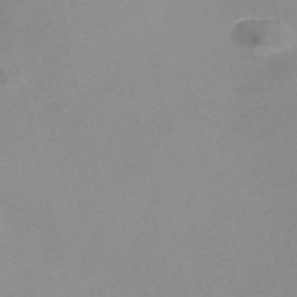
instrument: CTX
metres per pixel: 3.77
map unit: Nve
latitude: -56.9919
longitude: 59.0486
